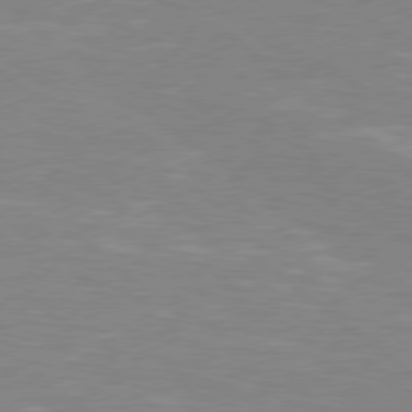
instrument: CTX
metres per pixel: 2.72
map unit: Hpe
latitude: 78.2334
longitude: -126.8191
